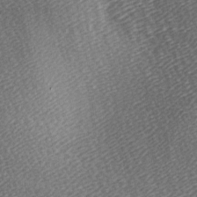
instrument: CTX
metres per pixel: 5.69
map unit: lAa
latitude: -5.5966
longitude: -121.4238
